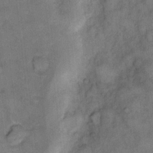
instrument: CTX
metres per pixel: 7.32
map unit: eHh
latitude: 13.6316
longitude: -64.9703
